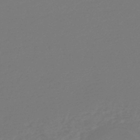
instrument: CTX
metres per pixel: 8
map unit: HNb
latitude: -47.2754
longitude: 57.1620
